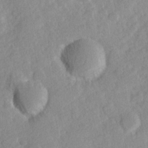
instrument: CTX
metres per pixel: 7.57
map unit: Hve
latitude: 24.5356
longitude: 144.1984
